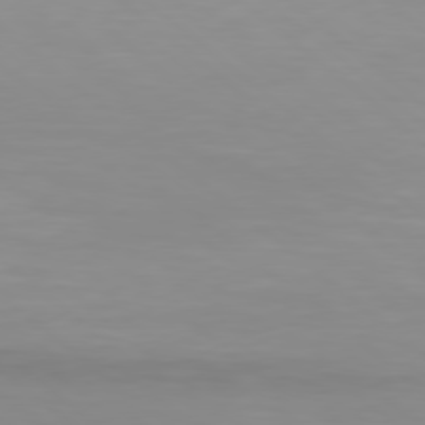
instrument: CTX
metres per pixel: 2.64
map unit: Hpe
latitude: 78.1389
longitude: -169.6883
